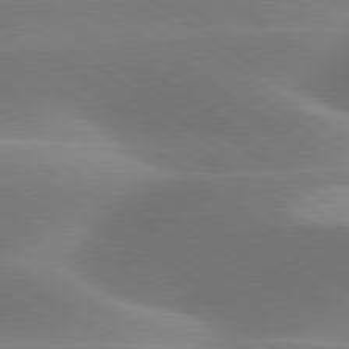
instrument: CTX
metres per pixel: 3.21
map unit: lApd
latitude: 79.7639
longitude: -91.7072
